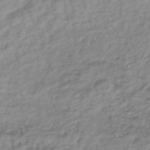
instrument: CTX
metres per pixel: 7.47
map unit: lHb
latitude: -40.0661
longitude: 71.4832
